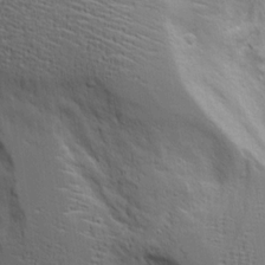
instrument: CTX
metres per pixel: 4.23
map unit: Aa
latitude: 18.9324
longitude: -125.5938
